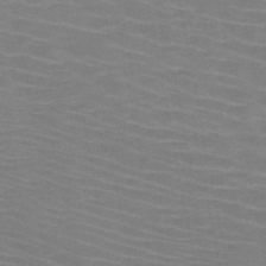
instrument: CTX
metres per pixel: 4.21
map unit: HNb
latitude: -47.1620
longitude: -44.8758
